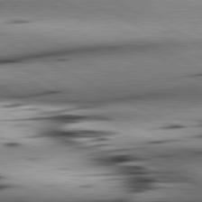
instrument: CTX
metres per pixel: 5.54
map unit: lApd
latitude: 80.8569
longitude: 156.6329
